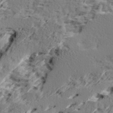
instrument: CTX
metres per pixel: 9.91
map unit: Ave
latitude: 16.5357
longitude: -137.9906
